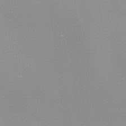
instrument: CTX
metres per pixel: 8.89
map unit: Nhu
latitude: -9.3510
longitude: -79.2348
